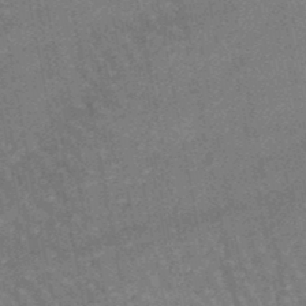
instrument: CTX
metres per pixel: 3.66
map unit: lHb
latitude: -46.5007
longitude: 76.7274
